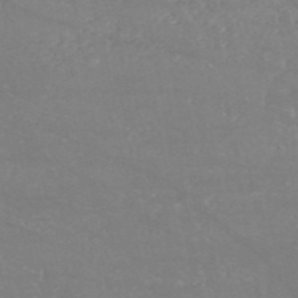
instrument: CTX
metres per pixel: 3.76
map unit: HNb
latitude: -54.0850
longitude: -34.6112
